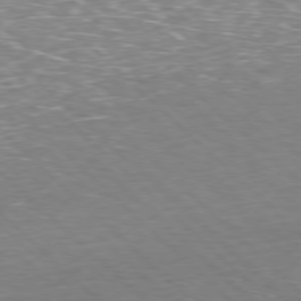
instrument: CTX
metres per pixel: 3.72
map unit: Hpe
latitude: -77.9367
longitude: 15.3132
